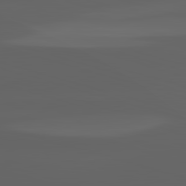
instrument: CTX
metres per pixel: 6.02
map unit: lApd
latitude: 82.8569
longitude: -134.2900
